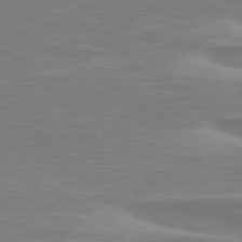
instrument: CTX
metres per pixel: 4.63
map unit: Hpe
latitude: 78.8191
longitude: -126.4412
